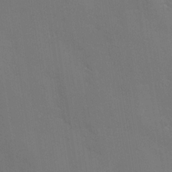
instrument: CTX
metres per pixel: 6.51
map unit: Ave
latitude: -0.5574
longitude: -112.3278
